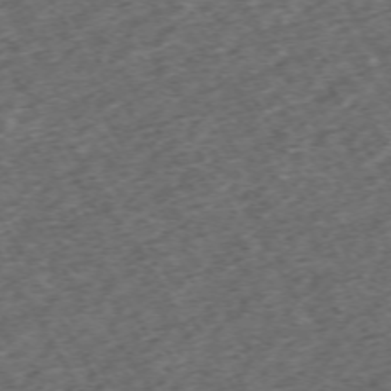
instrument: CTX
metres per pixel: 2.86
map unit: Hpe
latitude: -70.7463
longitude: 17.0298
